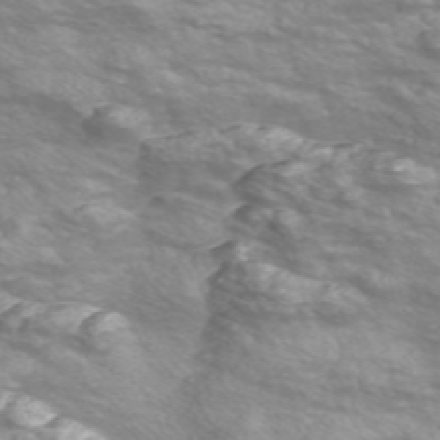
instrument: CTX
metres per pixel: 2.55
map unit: Nve
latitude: -56.7463
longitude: 53.0486
